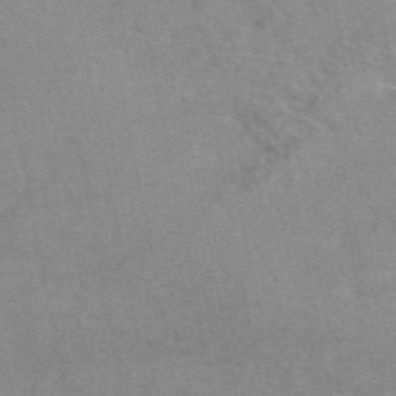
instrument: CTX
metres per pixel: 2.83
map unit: eAb
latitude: 49.1214
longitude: 103.7100
